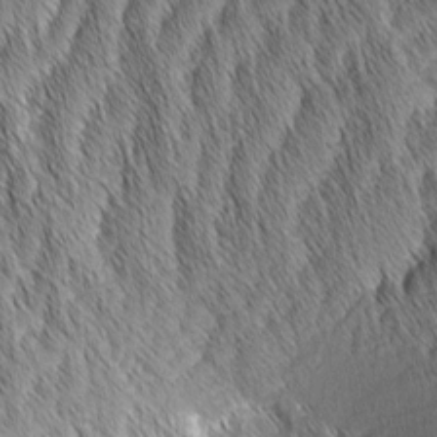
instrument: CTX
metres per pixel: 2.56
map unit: Aa
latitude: 6.4412
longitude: -130.3090
